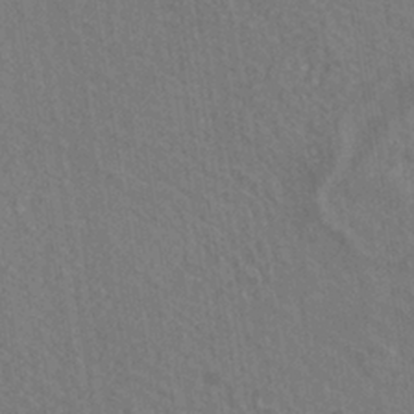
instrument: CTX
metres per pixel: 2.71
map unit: ANa
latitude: -36.7652
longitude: 94.5384
